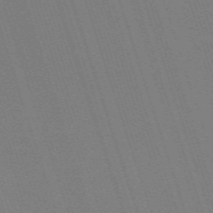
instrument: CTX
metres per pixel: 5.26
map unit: eHh
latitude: -63.1053
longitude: 51.1242
